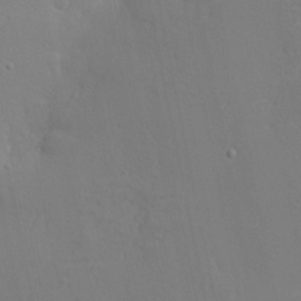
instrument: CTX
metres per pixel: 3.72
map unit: Nhu
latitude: 1.6127
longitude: -76.8380
